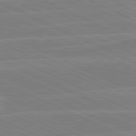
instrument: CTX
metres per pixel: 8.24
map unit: lApd
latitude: 81.2726
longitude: -128.7435
